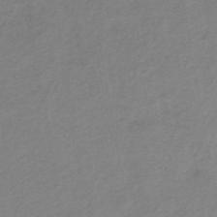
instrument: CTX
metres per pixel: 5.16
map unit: HNb
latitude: -45.3132
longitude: -45.7449
